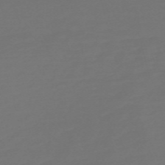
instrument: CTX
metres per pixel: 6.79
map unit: Nve
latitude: -59.0675
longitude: 56.4629
